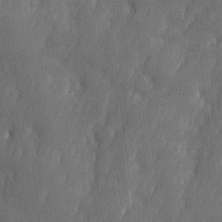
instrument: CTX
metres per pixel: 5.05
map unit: Ave
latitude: 10.2523
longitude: -105.7072
